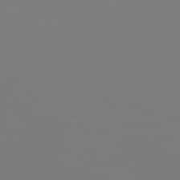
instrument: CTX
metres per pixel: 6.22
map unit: Hpe
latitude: 77.5749
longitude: -136.6491
